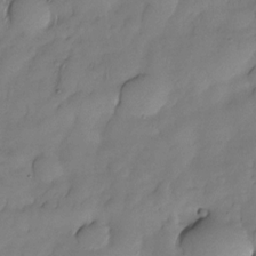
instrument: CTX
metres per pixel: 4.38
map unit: Nhe
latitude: -30.0094
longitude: -139.8205
